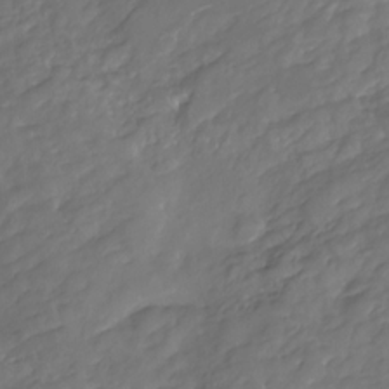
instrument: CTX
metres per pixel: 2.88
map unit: Nhu
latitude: -23.1431
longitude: -56.4412
